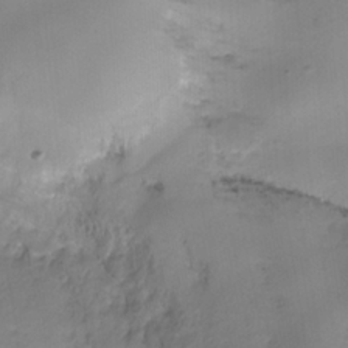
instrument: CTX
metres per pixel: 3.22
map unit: HNhu
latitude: -26.9730
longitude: 75.1432
